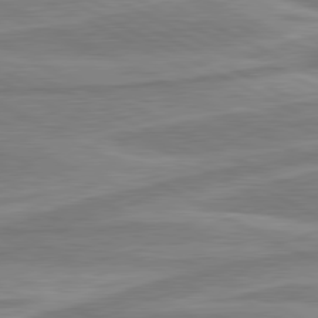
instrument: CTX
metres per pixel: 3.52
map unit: lApd
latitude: 80.6679
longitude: -174.4412
